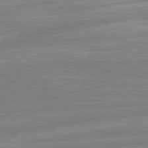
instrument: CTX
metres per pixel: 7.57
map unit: lApd
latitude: 80.9325
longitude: -168.3467
